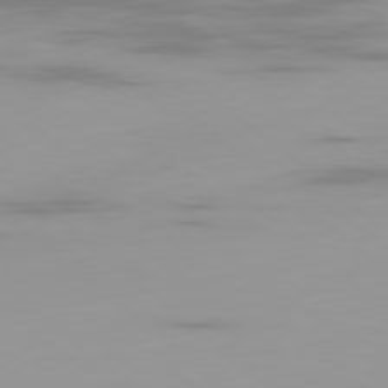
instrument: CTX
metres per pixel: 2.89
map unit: Ap
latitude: -79.6155
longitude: -69.1592
